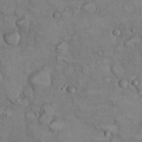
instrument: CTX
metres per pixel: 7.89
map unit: eHh
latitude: 22.3656
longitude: -59.8961
